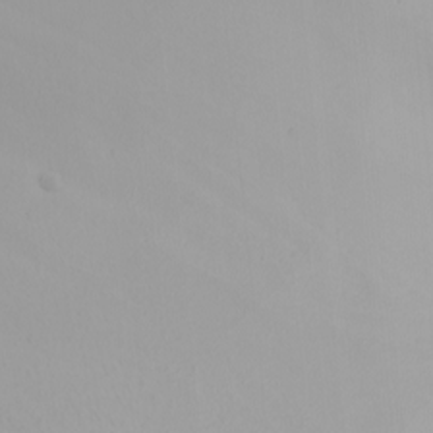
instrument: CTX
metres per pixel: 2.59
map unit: Nhu
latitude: -7.9745
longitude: -96.0822
